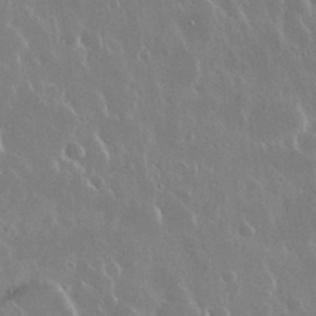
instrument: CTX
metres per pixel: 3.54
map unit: Nhu
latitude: 30.4412
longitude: -56.3656
